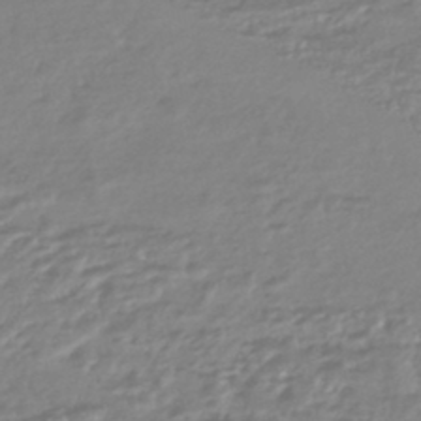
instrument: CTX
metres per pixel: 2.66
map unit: HNhu
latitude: -44.7085
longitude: 96.3495
